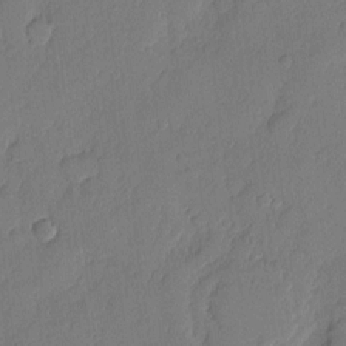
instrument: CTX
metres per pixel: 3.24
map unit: eHh
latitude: 4.9892
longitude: -75.6694
